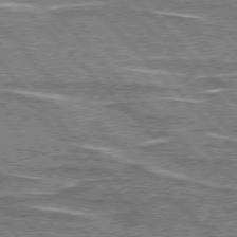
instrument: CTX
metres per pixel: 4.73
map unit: lApd
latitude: 76.3089
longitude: -81.8016
